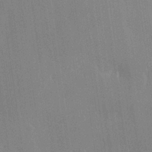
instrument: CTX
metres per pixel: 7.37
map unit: Hve
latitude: 26.5546
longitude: 150.7274
